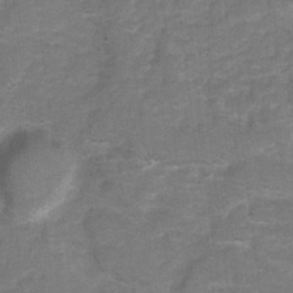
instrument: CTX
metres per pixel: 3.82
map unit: Hto
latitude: 5.5749
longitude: -31.3482
